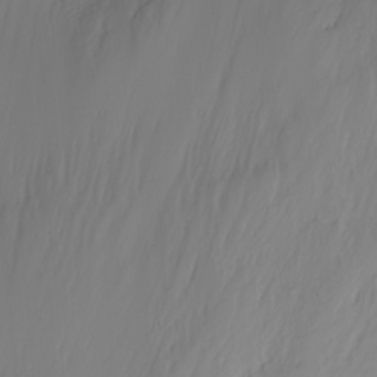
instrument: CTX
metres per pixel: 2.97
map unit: Nhu
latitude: -4.1228
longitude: -84.6869
